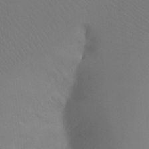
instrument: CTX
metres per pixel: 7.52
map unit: Htu
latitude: -7.3320
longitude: -33.2726
